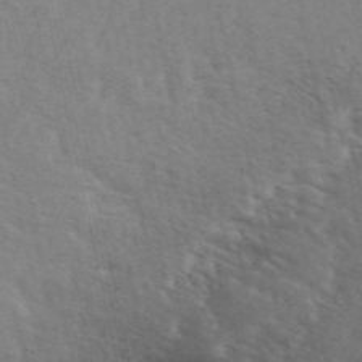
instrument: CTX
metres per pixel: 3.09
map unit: ANa
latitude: 49.8205
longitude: -72.3279
